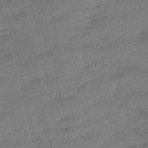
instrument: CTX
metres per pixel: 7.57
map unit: eHb
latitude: -48.1795
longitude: 86.7274
